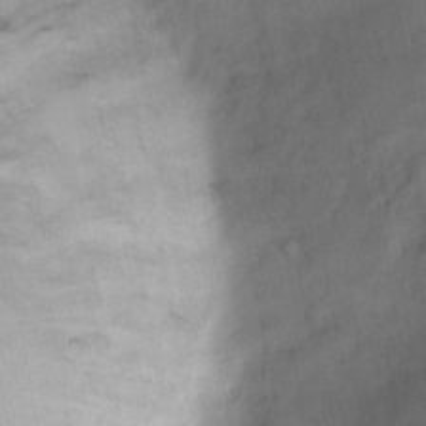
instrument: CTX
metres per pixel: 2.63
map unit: Nhu
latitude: 5.3859
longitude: -24.4978
